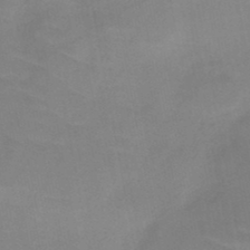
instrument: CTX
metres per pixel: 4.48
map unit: HNb
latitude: -48.9353
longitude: -47.4994
